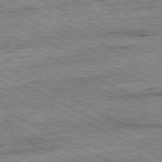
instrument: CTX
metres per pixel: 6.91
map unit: Ap
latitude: -80.8408
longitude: -84.7057
